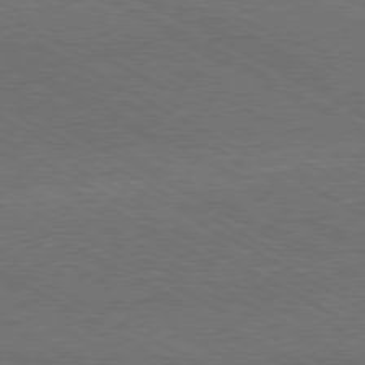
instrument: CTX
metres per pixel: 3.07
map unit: Hpe
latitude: -80.6897
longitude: 17.5022
